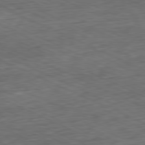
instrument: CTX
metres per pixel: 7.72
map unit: Ap
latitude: -81.0109
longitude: -90.7435
